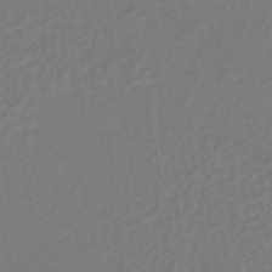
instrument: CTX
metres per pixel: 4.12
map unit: lHb
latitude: -38.8786
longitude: 72.3117
